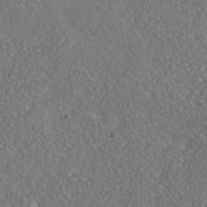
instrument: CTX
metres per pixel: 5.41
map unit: Nhe
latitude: -40.5574
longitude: -99.1025
